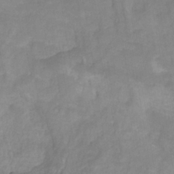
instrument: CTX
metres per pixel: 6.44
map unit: HNhu
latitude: -27.3509
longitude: 73.5021
